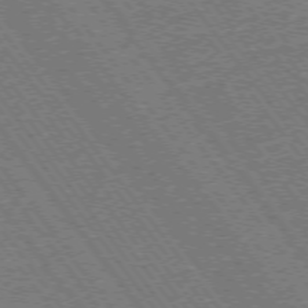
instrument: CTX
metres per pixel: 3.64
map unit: Ap
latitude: -75.3699
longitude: -87.8583
